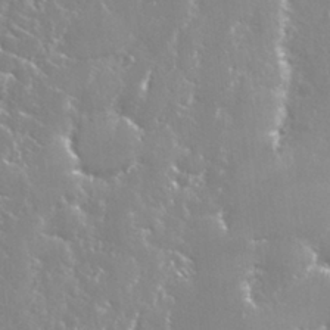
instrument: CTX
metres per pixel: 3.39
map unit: Nhu
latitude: 28.1955
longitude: -60.5357
